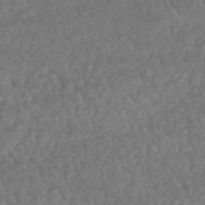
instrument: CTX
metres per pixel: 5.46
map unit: HNhu
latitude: -48.4440
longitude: 102.5385
